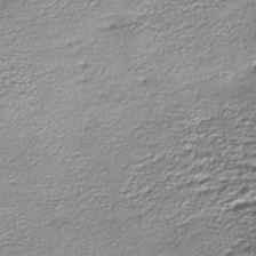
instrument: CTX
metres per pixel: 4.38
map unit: Nhe
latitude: -45.1809
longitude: 152.2550
